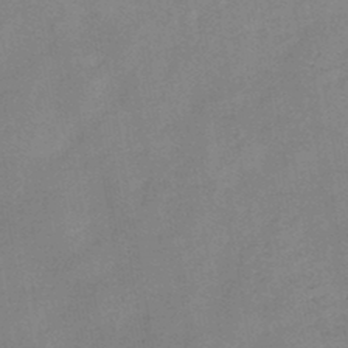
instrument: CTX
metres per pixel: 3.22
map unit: HNb
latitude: -45.3321
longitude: -38.1956
